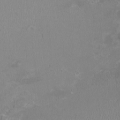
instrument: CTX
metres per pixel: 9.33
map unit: HNhu
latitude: -3.0864
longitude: -6.7624
